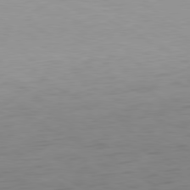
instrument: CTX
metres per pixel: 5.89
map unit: Ap
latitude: -80.8030
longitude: -60.7624
